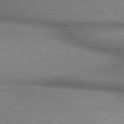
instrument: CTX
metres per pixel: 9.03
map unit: lApd
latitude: 80.0255
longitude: 165.7289
